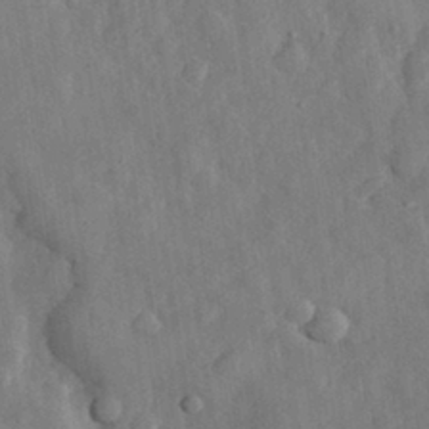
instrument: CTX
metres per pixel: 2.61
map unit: eHh
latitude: 29.8772
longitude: -77.4237
